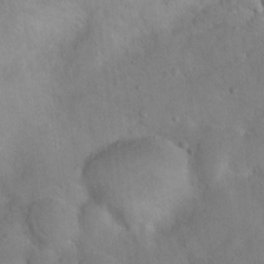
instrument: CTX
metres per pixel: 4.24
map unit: Nhu
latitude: 14.8947
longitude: -28.9136
